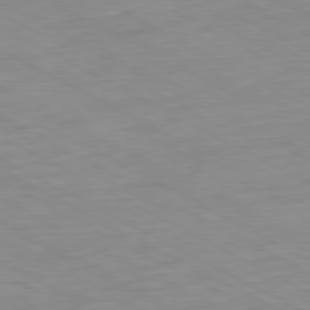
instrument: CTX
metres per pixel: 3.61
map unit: Ap
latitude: -80.7463
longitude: -92.7624
